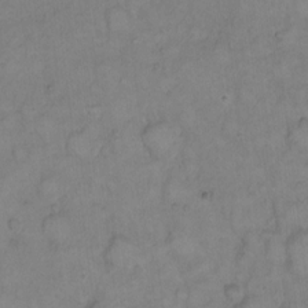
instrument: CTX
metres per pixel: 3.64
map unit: Hto
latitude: 9.1970
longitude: -60.8191
